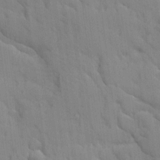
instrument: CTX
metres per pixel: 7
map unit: Ave
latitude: 9.3104
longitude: -102.5734
